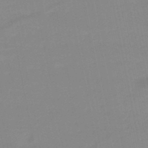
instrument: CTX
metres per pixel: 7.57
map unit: HNb
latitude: -49.3510
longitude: -40.4978
